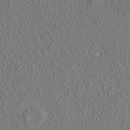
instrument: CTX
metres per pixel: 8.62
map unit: ANa
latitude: 41.3859
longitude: 27.2375
